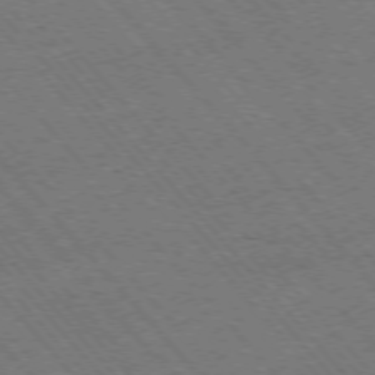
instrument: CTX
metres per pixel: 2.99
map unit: Ap
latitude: -75.9178
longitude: -86.4223
